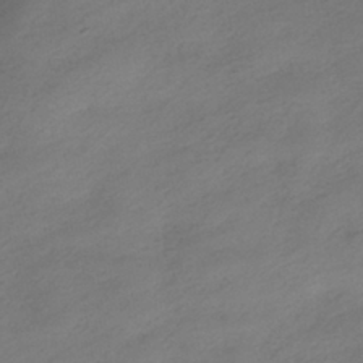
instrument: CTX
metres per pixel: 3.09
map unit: HNhu
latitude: -40.4062
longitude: 95.6910
